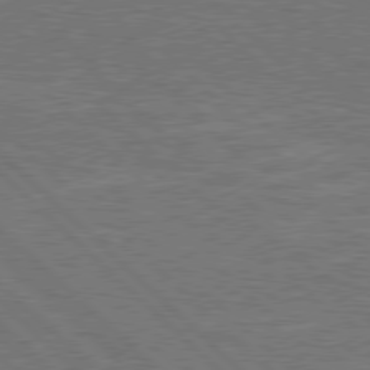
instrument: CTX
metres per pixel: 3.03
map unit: Hpe
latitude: 77.9528
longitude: -151.5749
